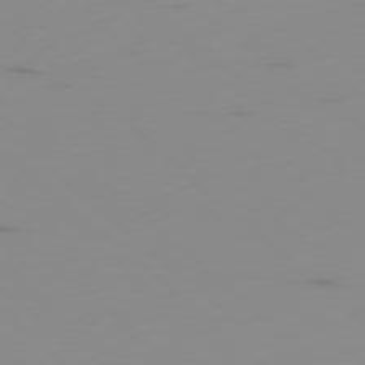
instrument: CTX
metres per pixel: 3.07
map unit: Ap
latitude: -78.2361
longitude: -63.0648
